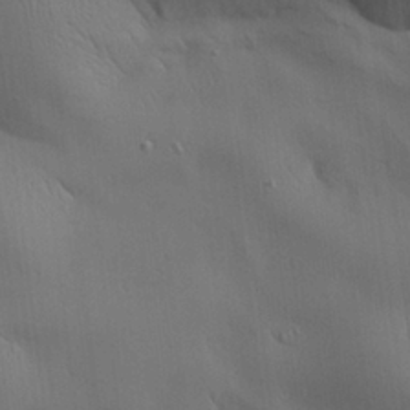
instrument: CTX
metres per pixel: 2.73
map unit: Aa
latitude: 26.8002
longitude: -138.1956
